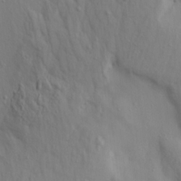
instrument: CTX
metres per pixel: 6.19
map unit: Aa
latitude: 20.8569
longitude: -142.4223
